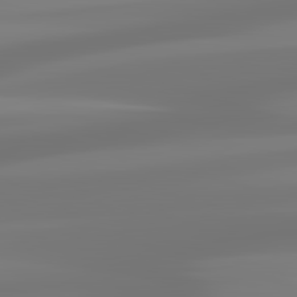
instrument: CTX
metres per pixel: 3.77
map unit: lApd
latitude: 83.1214
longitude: -130.8569
